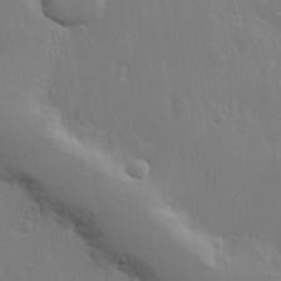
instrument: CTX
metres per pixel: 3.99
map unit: Hve
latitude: 22.9325
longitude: 145.6155
